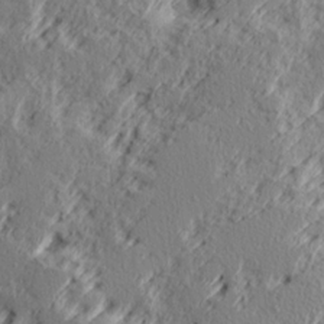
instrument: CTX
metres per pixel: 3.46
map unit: Ave
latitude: 16.4790
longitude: -138.1578
